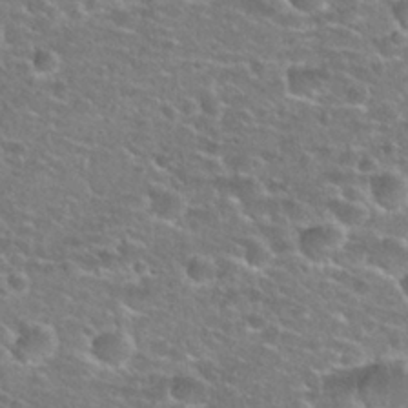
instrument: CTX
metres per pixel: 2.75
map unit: Hto
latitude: 25.9339
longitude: -49.8394
